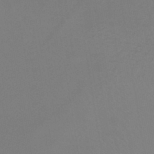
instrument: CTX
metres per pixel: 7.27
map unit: lHb
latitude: -41.9178
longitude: 64.3307
